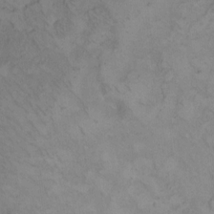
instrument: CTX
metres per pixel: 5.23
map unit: Hto
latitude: 11.3671
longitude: -59.1403
